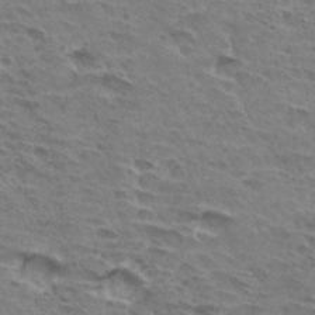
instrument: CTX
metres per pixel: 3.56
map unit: Hto
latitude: 32.9136
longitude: -44.8380
